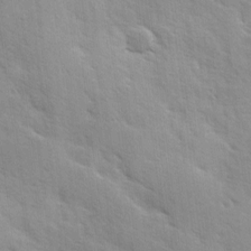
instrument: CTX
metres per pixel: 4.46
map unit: Ave
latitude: 10.4223
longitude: -102.7435
